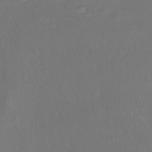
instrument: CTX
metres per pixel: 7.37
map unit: Ht
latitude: 5.5560
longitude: -29.6883
